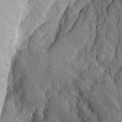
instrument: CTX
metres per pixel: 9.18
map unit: Aa
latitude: 15.6505
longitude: -145.2348
